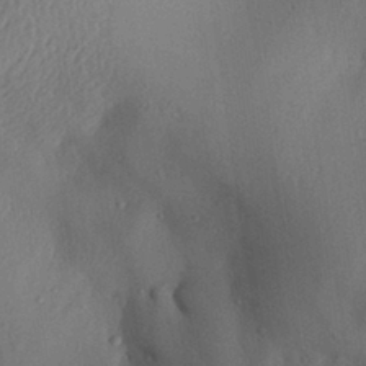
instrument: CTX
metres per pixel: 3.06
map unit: Aa
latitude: 29.0647
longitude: -135.6316
